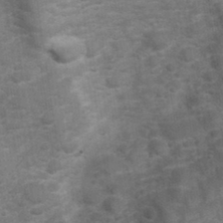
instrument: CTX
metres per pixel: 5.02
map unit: Hve
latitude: 32.4979
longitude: 152.0094
